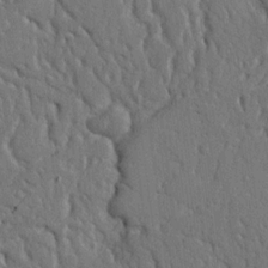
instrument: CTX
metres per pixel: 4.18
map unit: Nhu
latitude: 14.3468
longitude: -79.0459
